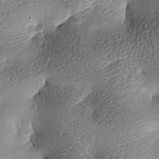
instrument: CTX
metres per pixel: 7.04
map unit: lAa
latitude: -8.9542
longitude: -126.2523
